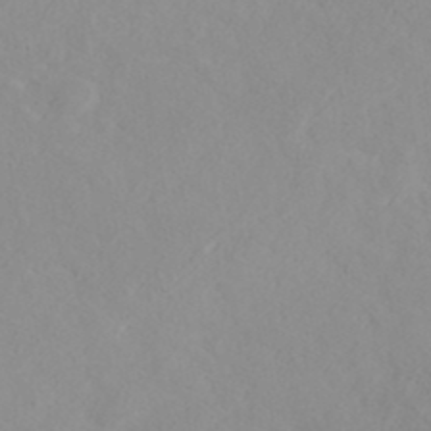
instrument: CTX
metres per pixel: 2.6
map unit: ANa
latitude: 40.0255
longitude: 22.1795
